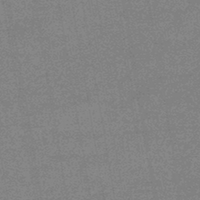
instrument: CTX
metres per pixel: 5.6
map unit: eHb
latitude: -44.9164
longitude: 86.9164
